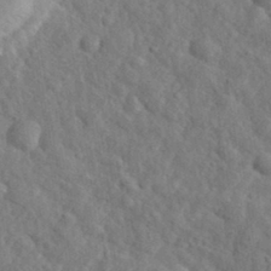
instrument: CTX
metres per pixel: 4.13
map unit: eHh
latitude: 34.3467
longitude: -78.4223
